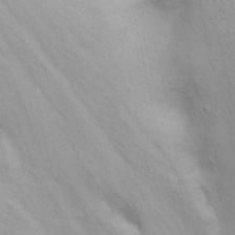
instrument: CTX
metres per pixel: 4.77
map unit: Nhu
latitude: 24.3467
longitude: -62.1389
